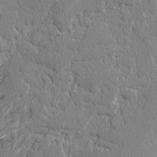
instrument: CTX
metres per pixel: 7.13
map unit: lAvf
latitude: -3.8611
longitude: -108.7246
